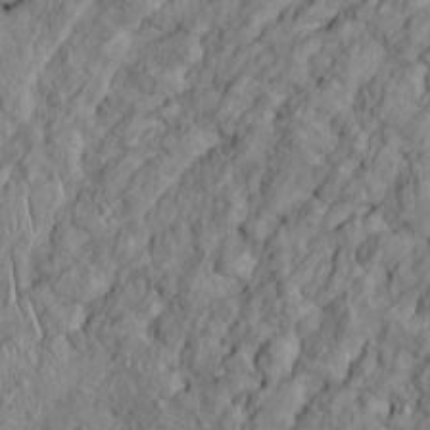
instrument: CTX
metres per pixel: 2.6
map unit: Htu
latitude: -5.5588
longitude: 156.0283
